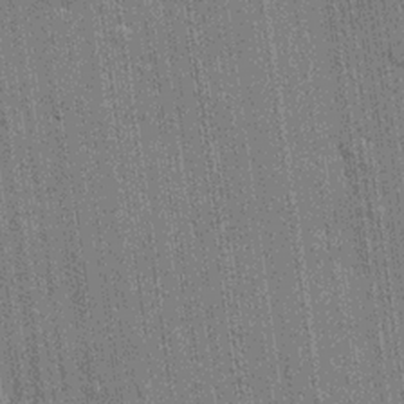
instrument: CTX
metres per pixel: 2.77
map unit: lHvf
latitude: 19.4993
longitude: 142.5762
